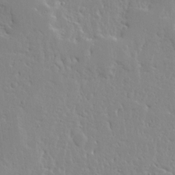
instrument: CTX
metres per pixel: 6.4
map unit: Ave
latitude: 12.8947
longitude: -137.4805
